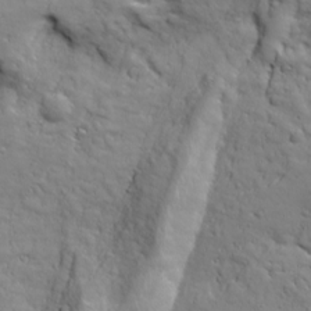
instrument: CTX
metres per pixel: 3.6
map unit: Ave
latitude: 18.1955
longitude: -132.8191
